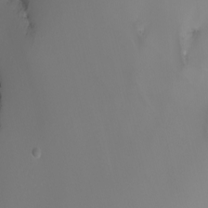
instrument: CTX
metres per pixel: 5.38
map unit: Nhu
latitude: -6.5951
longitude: -85.8017
